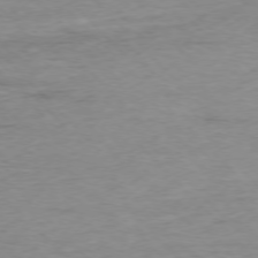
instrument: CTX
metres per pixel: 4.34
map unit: Ap
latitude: -76.7841
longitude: -88.9325
